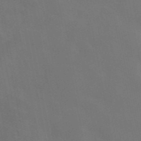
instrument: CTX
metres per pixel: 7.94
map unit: eAb
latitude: 46.3279
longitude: 121.1998
